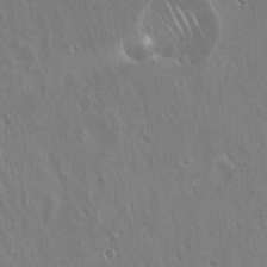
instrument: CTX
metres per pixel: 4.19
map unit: Hto
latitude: 18.1766
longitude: -57.4237
